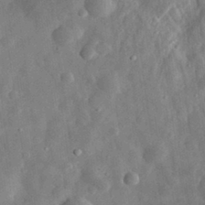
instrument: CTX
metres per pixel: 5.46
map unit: eHh
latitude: 31.3860
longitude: -75.4615
